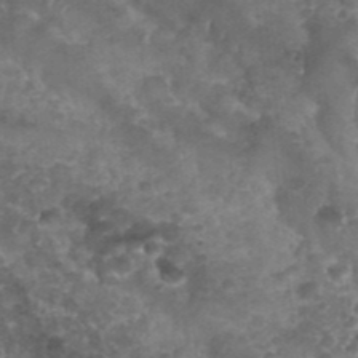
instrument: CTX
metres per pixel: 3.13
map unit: Nhu
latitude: 28.4790
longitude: -54.9703
